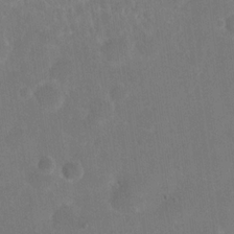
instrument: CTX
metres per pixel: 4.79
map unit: eHh
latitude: 20.0255
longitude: -65.0647
